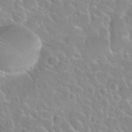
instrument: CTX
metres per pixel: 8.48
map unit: Nhu
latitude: 29.6316
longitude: -52.7813
